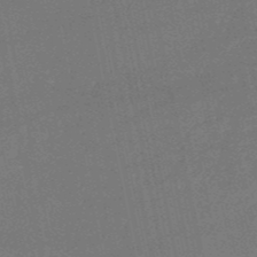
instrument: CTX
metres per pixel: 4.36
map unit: HNb
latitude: -51.7289
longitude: -40.1577
